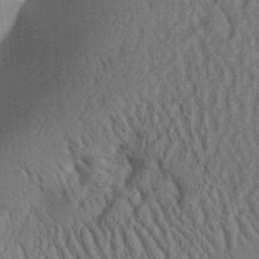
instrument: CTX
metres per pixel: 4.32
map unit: Aa
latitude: 31.5560
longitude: -142.3090
